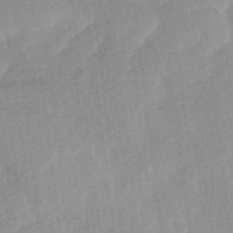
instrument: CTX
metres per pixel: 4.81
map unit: Ave
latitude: 10.9892
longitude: -106.9325
